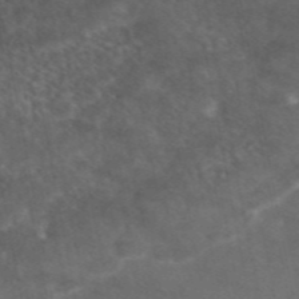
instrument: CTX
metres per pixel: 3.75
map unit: eAb
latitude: 46.3468
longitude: 114.9353
